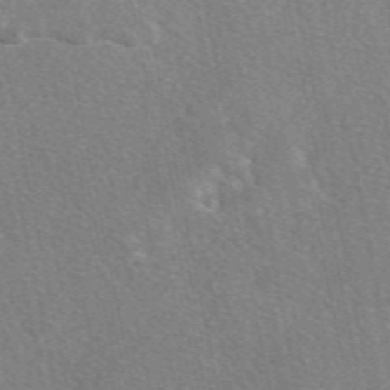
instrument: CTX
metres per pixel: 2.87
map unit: eAb
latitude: 48.7435
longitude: 115.5777
